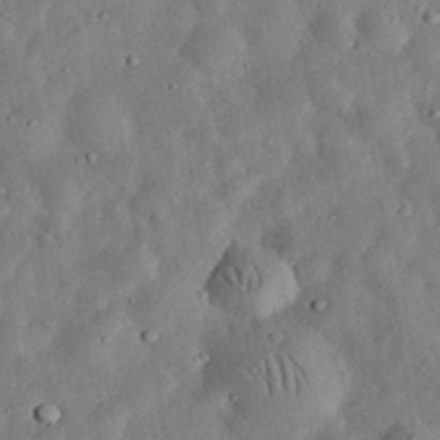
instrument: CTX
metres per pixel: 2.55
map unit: eHh
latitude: 32.9892
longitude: -75.2348
